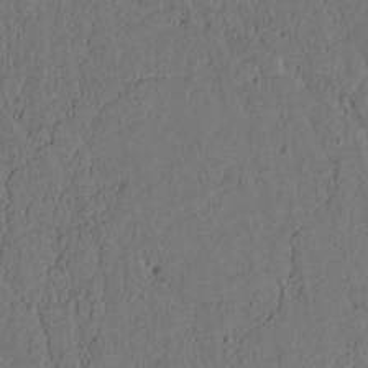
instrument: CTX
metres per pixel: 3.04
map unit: lAvf
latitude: 4.4601
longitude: 169.3698
